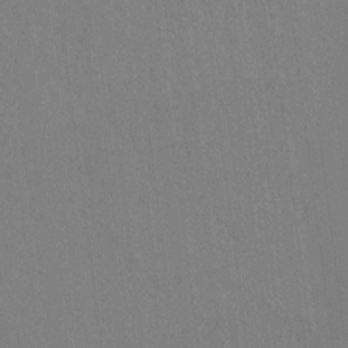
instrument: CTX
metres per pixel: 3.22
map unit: Hto
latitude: -10.9920
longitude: -38.3656
